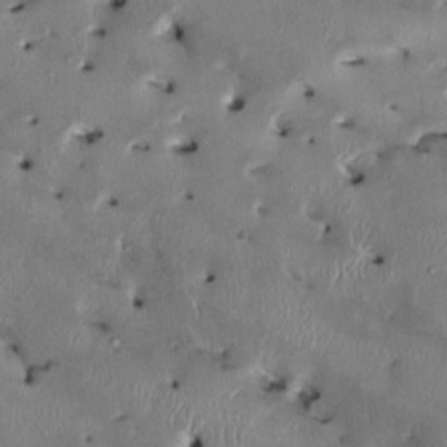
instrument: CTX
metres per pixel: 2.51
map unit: HNhu
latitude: 2.1011
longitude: -5.5560
